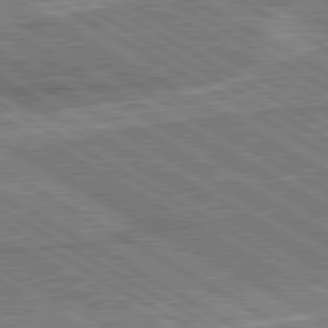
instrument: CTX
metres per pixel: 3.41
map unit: lApd
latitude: 80.4790
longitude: 144.7463
